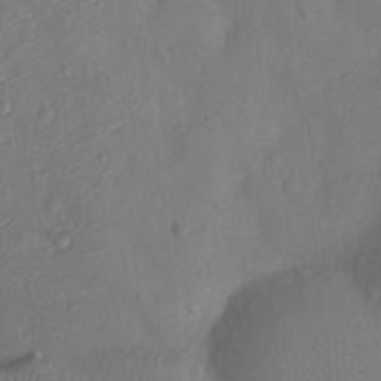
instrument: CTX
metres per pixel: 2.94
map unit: Ht
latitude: -10.4062
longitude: -23.1025
